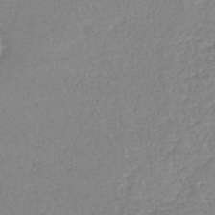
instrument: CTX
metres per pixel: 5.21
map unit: lHb
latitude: -40.7274
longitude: 68.2172
